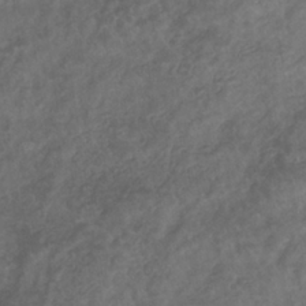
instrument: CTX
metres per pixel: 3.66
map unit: eHb
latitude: -34.9731
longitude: 81.1809
